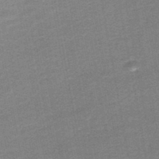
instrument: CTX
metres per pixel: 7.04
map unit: HNb
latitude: -48.4629
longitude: -42.9514
